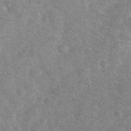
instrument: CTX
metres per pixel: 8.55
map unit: eHh
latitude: 37.0837
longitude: -65.0080
